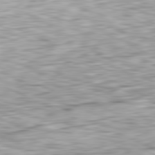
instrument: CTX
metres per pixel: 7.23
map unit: Ap
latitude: -81.4455
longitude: -82.7813
